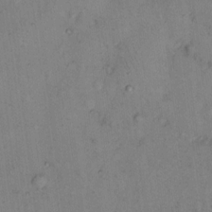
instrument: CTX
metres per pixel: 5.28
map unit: eHh
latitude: 14.8947
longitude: -63.9339
